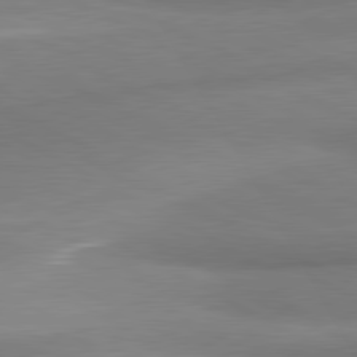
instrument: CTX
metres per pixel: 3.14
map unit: lApd
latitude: 80.4790
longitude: 167.8989
